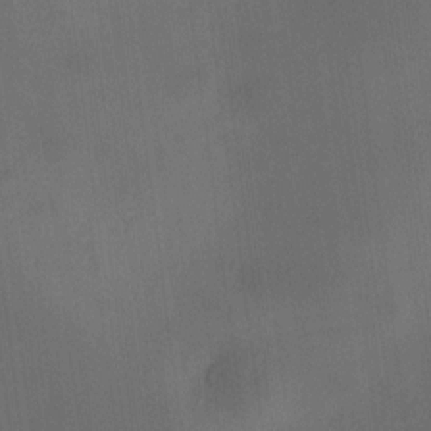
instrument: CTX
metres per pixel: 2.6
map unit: HNhu
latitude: 8.9514
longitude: 13.0864
